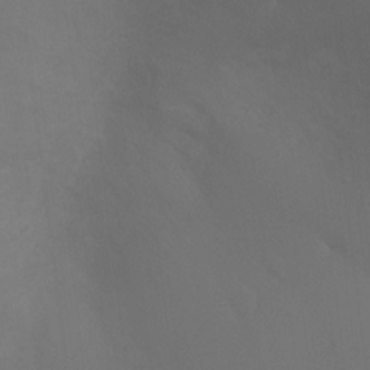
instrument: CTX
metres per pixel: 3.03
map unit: Ht
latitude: 1.9150
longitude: -25.1214
